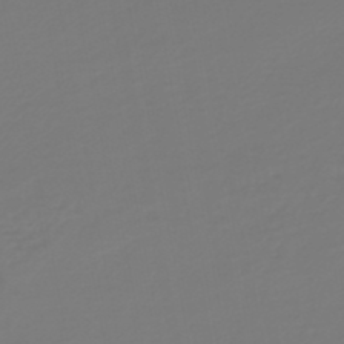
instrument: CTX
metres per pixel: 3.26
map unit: HNb
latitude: -46.7463
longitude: 55.3510
